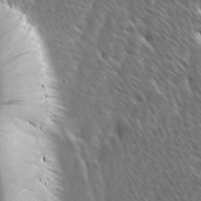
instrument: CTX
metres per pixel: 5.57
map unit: Ave
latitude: 8.8947
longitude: -106.0633
